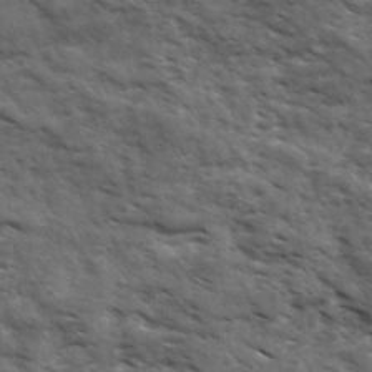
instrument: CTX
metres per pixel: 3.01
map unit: Ave
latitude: 17.6127
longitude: -132.2712
